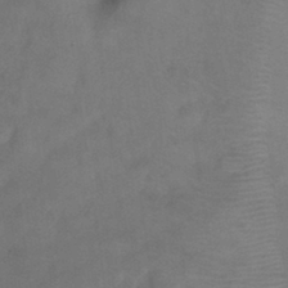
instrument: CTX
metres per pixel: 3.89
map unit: Ht
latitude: -0.6708
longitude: -32.9514
